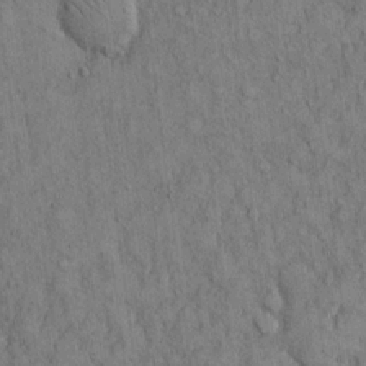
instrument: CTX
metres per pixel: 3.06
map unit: Hto
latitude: 13.0837
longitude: -58.7057
